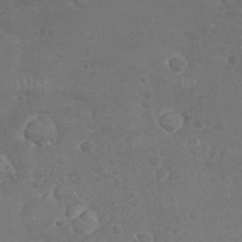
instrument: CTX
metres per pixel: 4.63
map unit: Nhu
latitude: 26.3467
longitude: -52.6113
